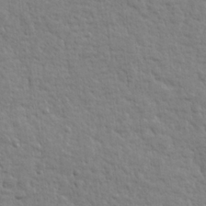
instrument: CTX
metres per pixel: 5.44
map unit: lHvf
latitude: 24.2522
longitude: 143.7099
